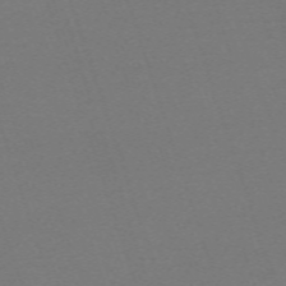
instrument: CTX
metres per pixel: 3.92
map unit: eHh
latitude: -63.3131
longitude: 52.0661
